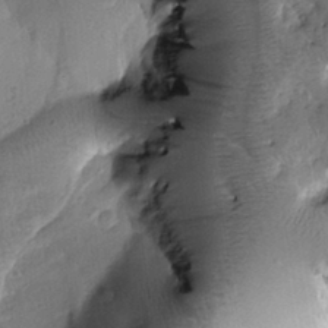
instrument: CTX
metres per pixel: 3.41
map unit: Htu
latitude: 0.2144
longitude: 173.3509
